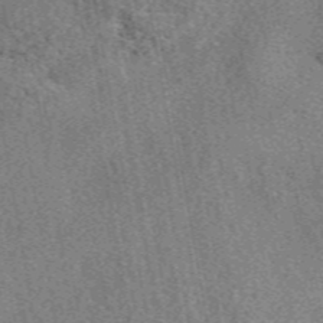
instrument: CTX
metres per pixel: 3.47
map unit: eAb
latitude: 48.8758
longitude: 111.9556
